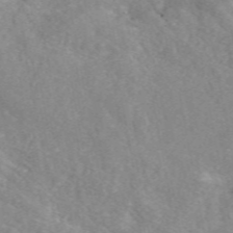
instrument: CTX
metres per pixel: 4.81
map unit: eAb
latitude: 49.2915
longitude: 118.8597
